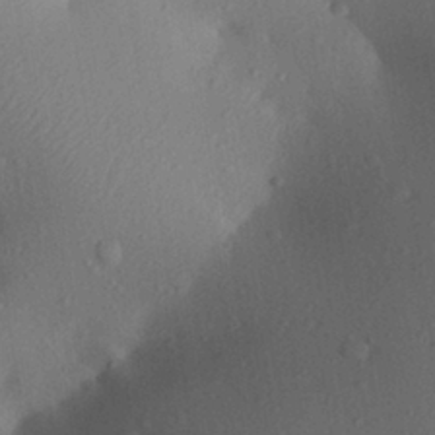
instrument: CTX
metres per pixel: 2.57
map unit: Aa
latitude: 26.9892
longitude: -146.5357
